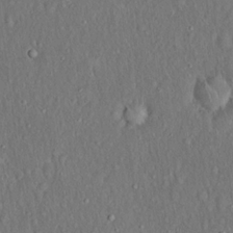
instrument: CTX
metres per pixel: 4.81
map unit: Hto
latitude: 18.5545
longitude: -60.8569
